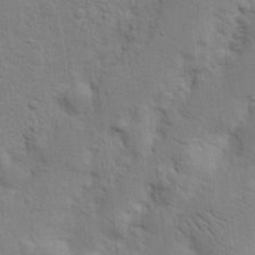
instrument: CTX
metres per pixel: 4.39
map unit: Nhu
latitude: 16.1389
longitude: -74.8758
